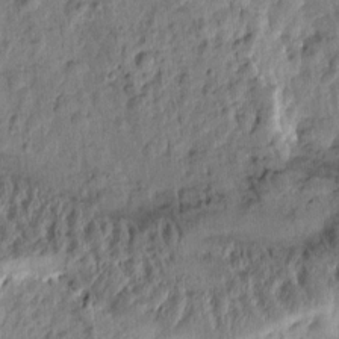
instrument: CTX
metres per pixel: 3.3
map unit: Htu
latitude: -0.5574
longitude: -178.9325
